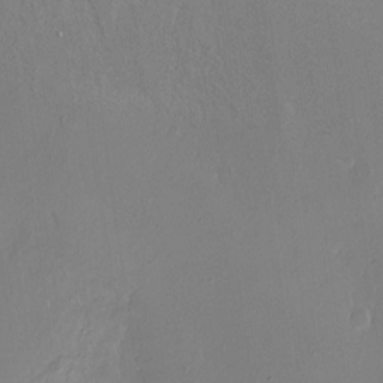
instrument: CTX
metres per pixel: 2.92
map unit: Nhe
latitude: -27.1053
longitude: -110.3656
